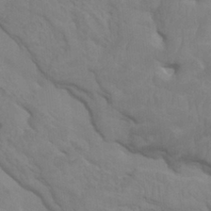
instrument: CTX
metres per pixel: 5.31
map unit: HNhu
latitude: 4.7246
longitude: -2.8380
